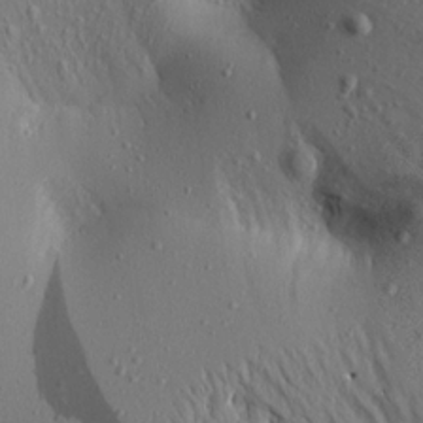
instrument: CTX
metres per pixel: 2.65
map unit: Aa
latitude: 19.4426
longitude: -147.6883
